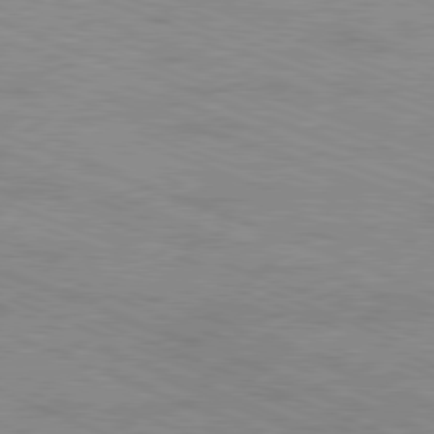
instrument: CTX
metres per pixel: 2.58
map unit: Ap
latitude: -81.5210
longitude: -74.1767
